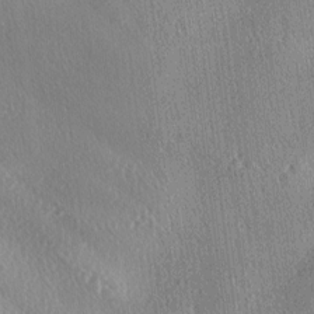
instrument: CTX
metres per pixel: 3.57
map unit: lAa
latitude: -4.4629
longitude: -126.1956
